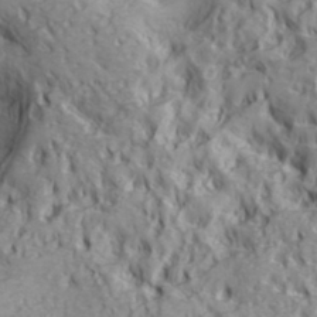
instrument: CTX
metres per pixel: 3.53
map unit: Hve
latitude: 32.7435
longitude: 148.6708
